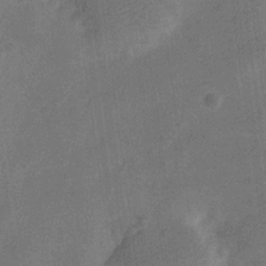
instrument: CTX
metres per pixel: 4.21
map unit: Nve
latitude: -25.1431
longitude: 106.7652
